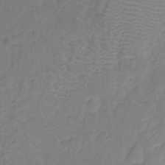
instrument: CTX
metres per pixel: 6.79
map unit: Nhu
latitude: -11.5966
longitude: -22.7057
